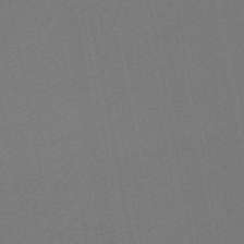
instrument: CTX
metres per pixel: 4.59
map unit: HNb
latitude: -47.8233
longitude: 58.1794
